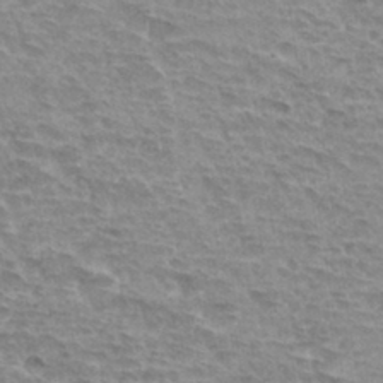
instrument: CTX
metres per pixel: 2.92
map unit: Hto
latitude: 33.3482
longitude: -44.8947
